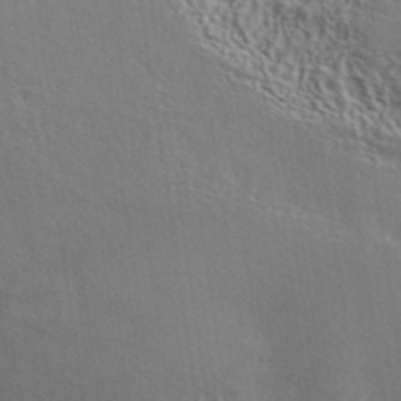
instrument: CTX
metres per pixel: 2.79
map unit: ANa
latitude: 39.0458
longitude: 28.7652
